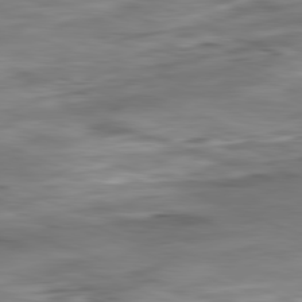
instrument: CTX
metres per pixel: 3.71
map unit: Ap
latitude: -82.0850
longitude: -80.7624
